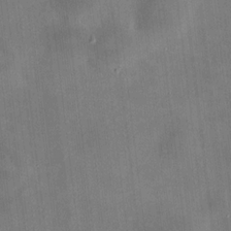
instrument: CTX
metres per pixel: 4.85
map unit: HNhu
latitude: 10.1578
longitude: 10.6519
